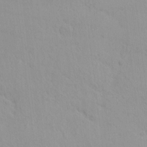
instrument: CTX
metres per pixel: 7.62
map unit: eHh
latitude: -1.7856
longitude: 19.4076
